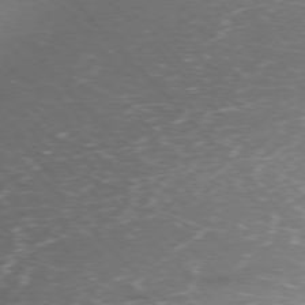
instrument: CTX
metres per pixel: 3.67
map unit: Ap
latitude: -76.9353
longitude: -61.0458
